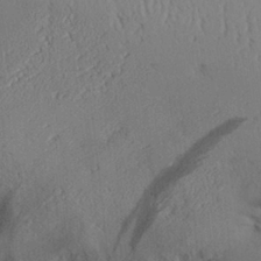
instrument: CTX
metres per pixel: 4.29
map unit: Aa
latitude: 28.7435
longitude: -132.6113
